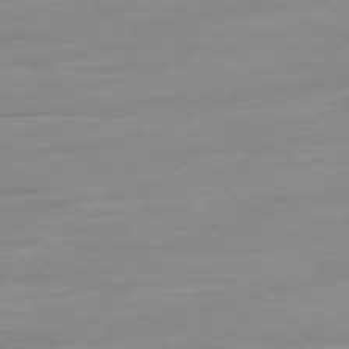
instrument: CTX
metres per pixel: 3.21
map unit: Ap
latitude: -79.1053
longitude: -98.3656
